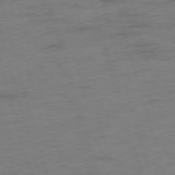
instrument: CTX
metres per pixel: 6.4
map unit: Ap
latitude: -75.7478
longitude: -73.4238
